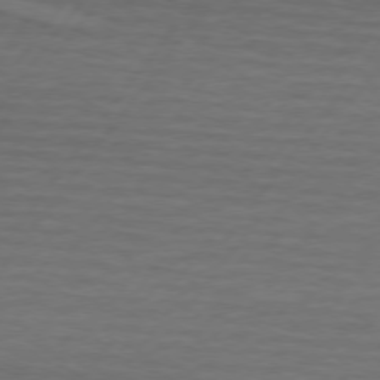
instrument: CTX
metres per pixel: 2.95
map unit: lApd
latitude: 74.4034
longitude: -78.3656
